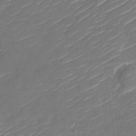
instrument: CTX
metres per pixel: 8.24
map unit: Nhu
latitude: -30.1606
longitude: -72.4412
